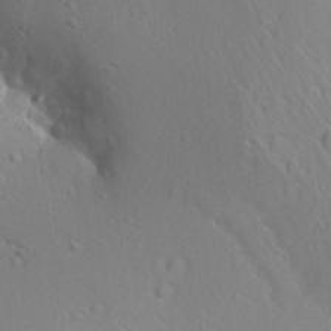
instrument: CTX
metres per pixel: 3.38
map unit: Aa
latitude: 12.8002
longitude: -142.8191
